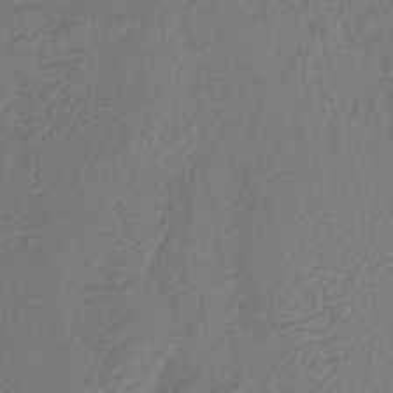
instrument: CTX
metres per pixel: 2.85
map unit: lHb
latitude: -37.6721
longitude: 59.7099
